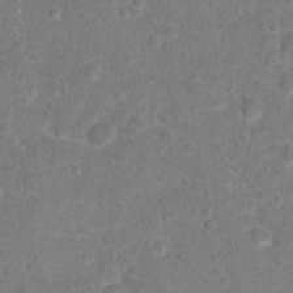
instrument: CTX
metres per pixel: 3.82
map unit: Hto
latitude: 17.2159
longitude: -41.7071
